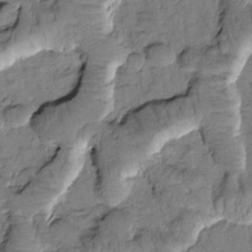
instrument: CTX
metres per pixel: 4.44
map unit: Htu
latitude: -1.7667
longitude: 173.2187
